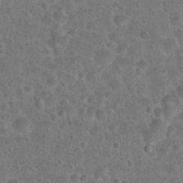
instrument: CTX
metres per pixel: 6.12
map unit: Hto
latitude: 23.4993
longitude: -48.3845
